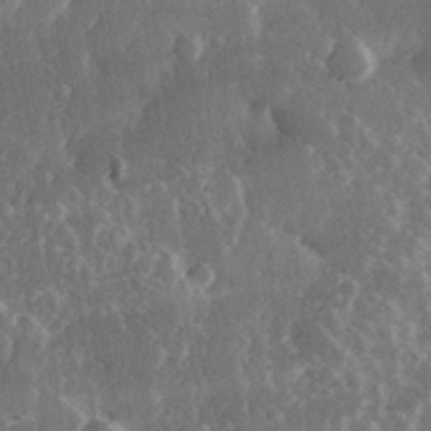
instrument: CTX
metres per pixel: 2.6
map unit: lHvf
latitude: 31.7828
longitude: -91.8016
